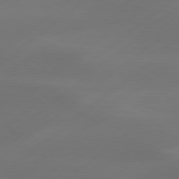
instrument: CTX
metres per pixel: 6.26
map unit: Hpe
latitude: 78.4790
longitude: -130.2145
